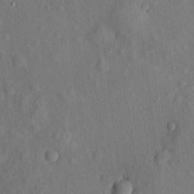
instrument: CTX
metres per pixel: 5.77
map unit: eHh
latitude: 4.9325
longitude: -73.4616
